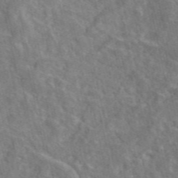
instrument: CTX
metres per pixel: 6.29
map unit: eAb
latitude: 48.6302
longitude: 112.4629
